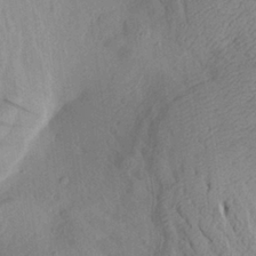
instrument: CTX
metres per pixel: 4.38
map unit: Aa
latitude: 26.4790
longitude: -143.7450
